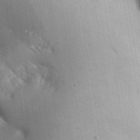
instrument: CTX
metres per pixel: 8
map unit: Aa
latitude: 32.4601
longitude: -144.5168
